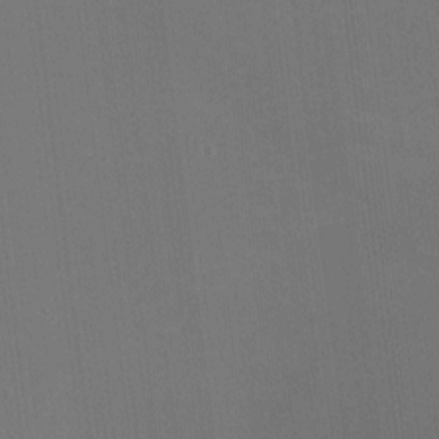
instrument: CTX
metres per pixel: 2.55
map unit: HNhu
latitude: -2.0661
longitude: -6.5546
